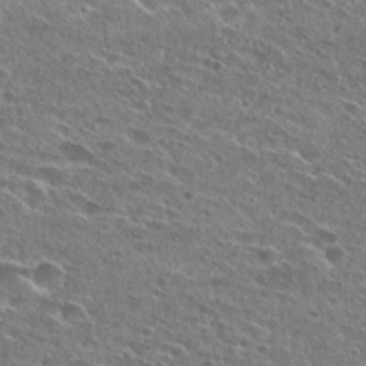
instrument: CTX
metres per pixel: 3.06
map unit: Hto
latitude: 26.9703
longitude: -43.9906
